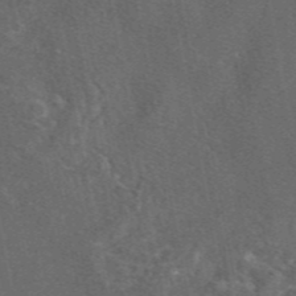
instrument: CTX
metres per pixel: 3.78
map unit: eAb
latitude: 46.5924
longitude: 108.6707
